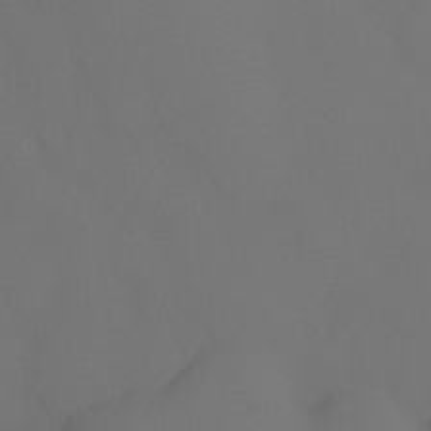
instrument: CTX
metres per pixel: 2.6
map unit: Ht
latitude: -5.6910
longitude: -26.8569
